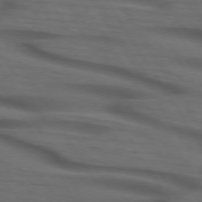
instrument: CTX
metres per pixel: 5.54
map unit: lApd
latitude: 73.5749
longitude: -74.1956
